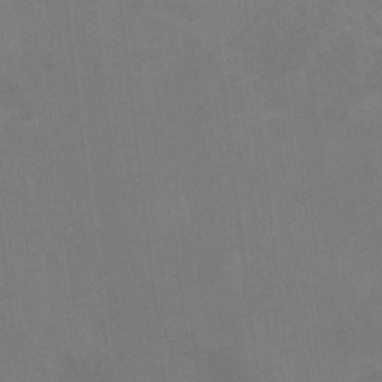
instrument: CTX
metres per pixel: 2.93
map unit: Hto
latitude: 9.1592
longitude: -35.5749
